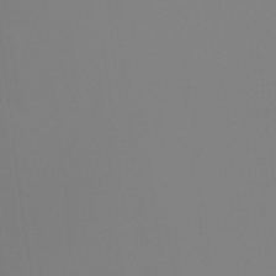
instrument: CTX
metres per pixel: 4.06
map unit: Ht
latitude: -12.9164
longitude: -50.2522
